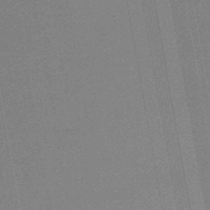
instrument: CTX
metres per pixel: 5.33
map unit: lHb
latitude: -47.1242
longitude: 68.1605
